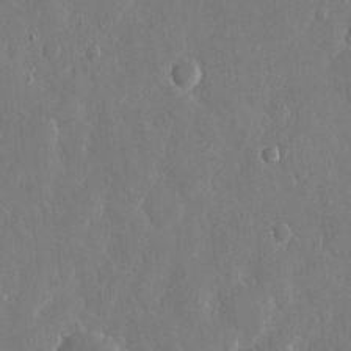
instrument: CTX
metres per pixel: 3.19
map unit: eHh
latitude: 13.1214
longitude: -71.2537
